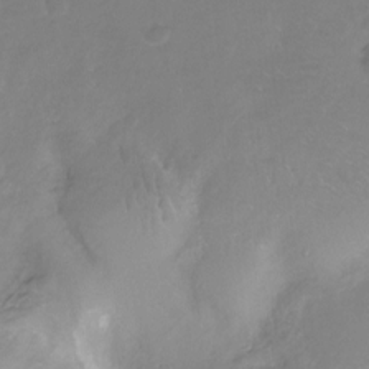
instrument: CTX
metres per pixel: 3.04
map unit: Hto
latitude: -13.1053
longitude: -40.8191
